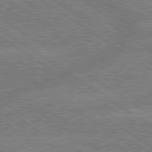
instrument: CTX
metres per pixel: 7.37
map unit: lApd
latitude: 79.4805
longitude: -161.6694
